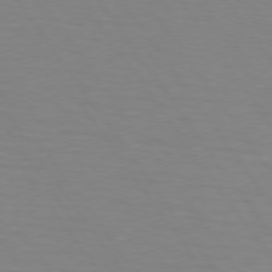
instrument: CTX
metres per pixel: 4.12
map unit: lApd
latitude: 74.3845
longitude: -79.2726
